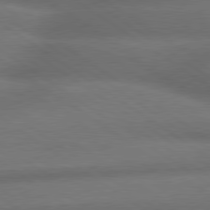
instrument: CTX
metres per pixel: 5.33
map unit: lApd
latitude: 79.6694
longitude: -153.9528
